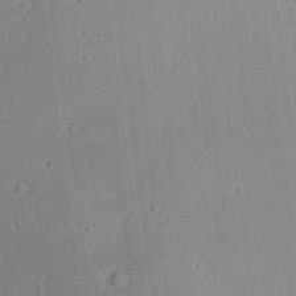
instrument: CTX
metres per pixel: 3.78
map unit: lAa
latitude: 18.8002
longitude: -137.9528
